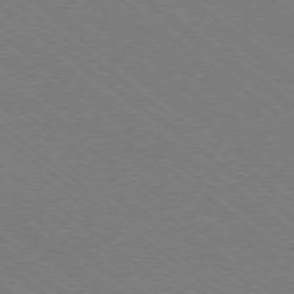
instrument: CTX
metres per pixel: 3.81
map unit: Ap
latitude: -78.7274
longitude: -64.2711
